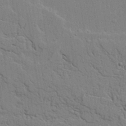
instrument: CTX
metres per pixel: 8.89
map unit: lAvf
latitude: 23.1970
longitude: -110.1200
